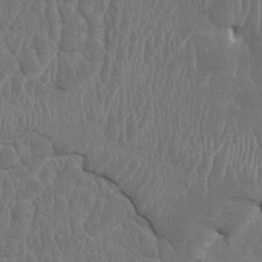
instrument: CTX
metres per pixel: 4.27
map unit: HNhu
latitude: 3.9528
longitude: -6.8002
